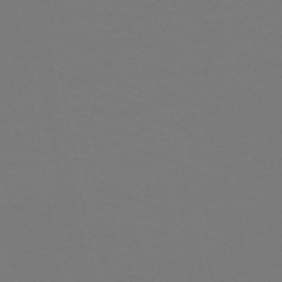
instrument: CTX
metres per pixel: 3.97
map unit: HNb
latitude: -46.9164
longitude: -44.3467
